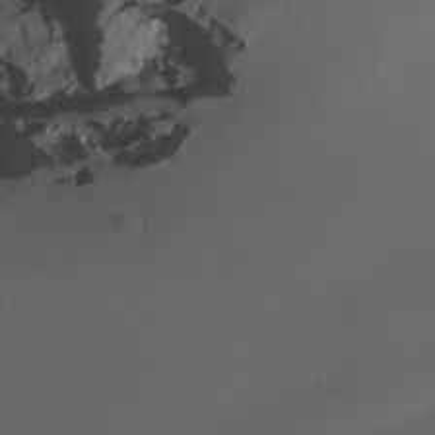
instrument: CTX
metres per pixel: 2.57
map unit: Nhu
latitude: -5.8422
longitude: -95.0459
